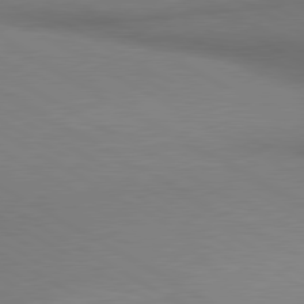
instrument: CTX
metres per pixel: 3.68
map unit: lApd
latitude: 80.4790
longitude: 163.7288
